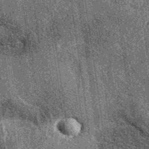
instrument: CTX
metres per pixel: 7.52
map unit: eAb
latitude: 36.8002
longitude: 107.6344
